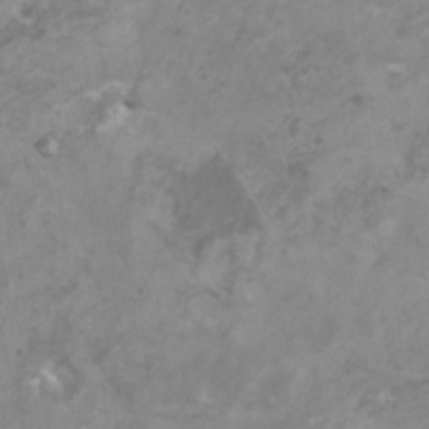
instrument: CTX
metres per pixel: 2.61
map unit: HNhu
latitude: 1.7449
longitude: -1.1970
